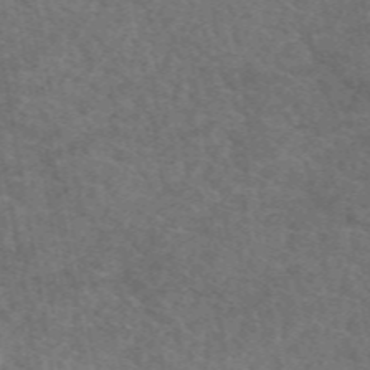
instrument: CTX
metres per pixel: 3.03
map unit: eAb
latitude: 49.9150
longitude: 110.8974
